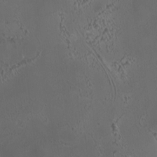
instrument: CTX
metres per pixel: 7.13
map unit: HNhu
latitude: 6.4034
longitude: 9.8044
